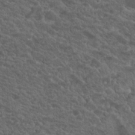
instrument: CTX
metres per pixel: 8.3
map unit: Hto
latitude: 19.4426
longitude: -34.6112
